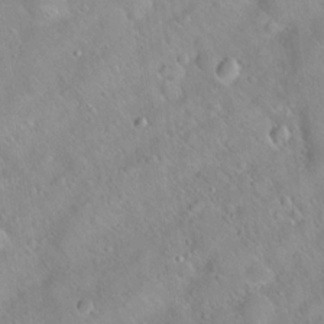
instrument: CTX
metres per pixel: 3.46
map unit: Hto
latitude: 20.3279
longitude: -53.4616
